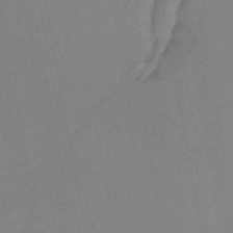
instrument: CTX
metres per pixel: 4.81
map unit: eHb
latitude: -46.1417
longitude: 80.9920
